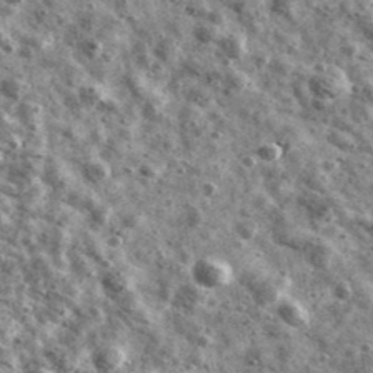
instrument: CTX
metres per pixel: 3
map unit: Ave
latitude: 41.6694
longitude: -107.4237
